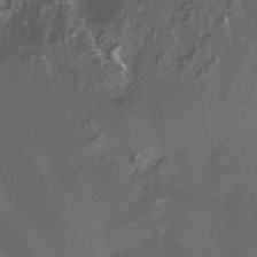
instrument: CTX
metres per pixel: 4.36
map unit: Htu
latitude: -13.8989
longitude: -47.1215
